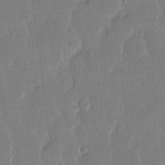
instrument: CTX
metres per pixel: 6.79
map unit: eHh
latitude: 14.8002
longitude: -70.4979
